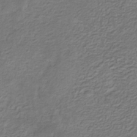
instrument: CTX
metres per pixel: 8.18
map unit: eHb
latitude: -30.8030
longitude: 71.2754
